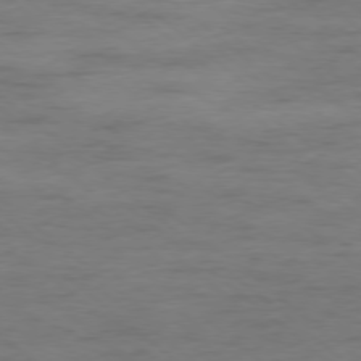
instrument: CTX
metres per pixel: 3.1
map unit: Hpe
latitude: -78.5195
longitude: -19.9906
